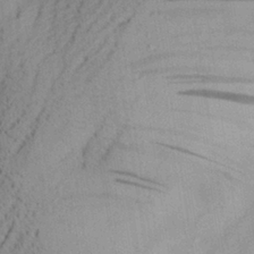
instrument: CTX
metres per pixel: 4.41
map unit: Aa
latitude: 28.4790
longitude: -131.4805
